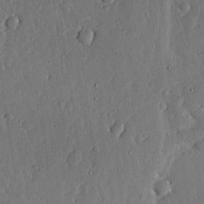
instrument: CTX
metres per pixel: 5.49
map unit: lHvf
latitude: 19.7827
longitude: -115.4426
